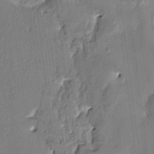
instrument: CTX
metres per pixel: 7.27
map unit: HNhu
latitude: 4.6679
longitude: 8.5007
